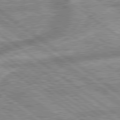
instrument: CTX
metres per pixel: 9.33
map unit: lApd
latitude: 79.4994
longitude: -168.8569
